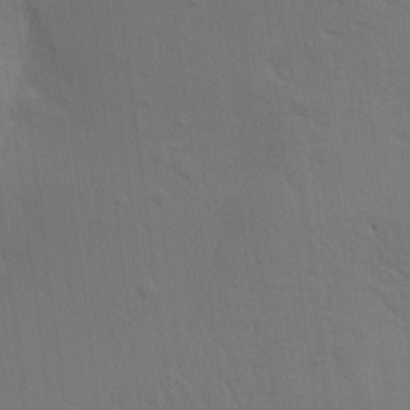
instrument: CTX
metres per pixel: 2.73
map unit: Aa
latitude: 15.4049
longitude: -147.3293
